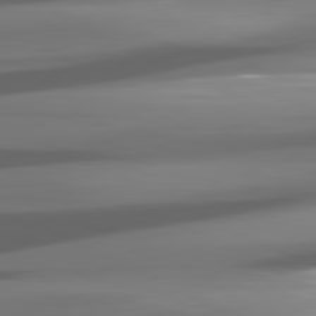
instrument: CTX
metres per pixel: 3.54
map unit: lApd
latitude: 81.5749
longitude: -145.3293
